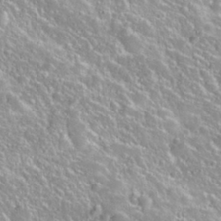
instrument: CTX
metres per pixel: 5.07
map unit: Nhu
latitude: 27.6694
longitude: -50.9324
